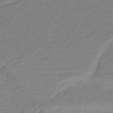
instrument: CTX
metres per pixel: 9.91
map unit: HNb
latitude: -36.0283
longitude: 58.6329
